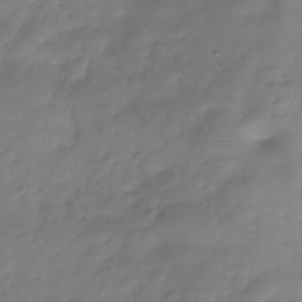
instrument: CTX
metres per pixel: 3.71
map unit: Hve
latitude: -31.6911
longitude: 90.2173
